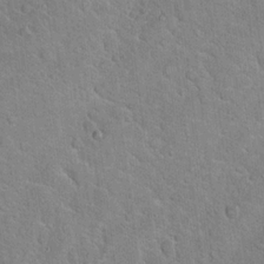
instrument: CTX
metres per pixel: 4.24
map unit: Hto
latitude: 19.0836
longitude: -50.7246
